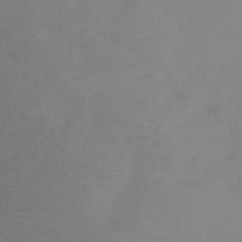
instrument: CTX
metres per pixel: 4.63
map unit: Ht
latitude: 0.4790
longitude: -35.3481
